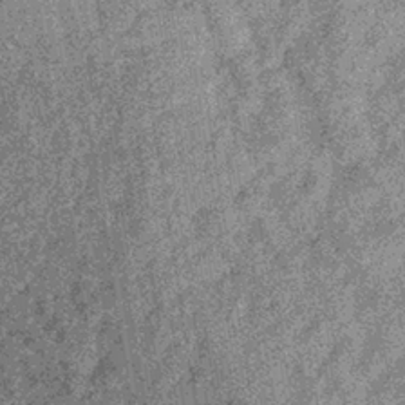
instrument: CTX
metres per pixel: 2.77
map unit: lHb
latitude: -36.5762
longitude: 67.7667
